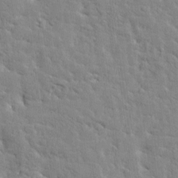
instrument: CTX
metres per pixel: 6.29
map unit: Htu
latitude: -3.6721
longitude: 174.3684
